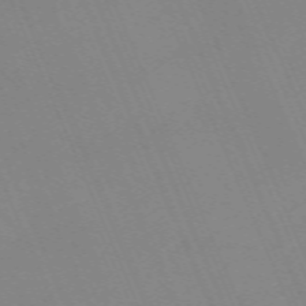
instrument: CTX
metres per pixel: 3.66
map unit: Nhu
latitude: -66.7841
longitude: 38.5385
